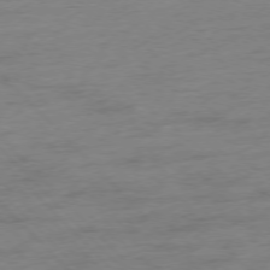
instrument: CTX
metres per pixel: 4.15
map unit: Hpe
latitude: -76.8219
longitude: -13.8961
